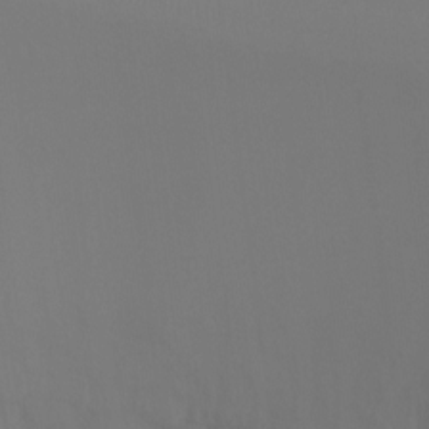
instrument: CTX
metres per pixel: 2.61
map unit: Ht
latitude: -6.7652
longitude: -27.9150
